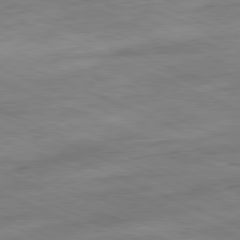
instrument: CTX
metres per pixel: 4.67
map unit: Ap
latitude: -81.7289
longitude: -83.4426
